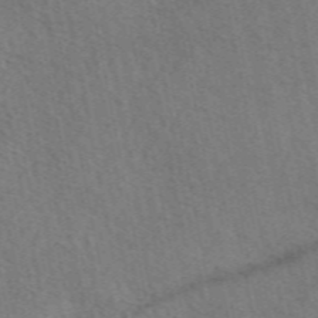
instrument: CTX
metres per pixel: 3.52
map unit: eAb
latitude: 51.2726
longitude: 115.2565
